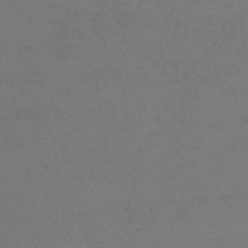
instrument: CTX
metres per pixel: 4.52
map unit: lHb
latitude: -38.1039
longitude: 73.3320
